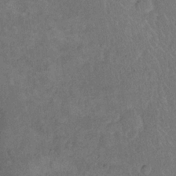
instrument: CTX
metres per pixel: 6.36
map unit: eHh
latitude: 18.3089
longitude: -62.3656
